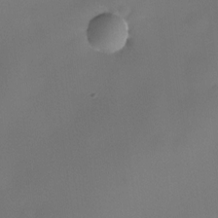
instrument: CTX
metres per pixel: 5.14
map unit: eHh
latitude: -23.3132
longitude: 14.8219
